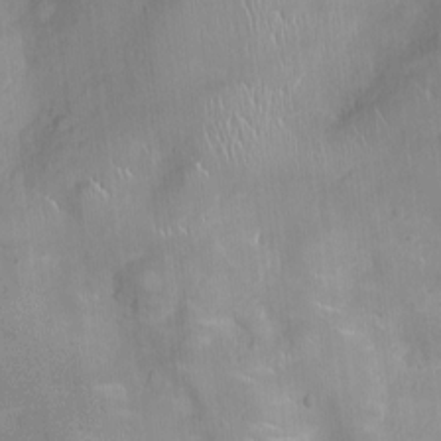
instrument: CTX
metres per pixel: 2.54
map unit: Ht
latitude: -4.6140
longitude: -15.1593
